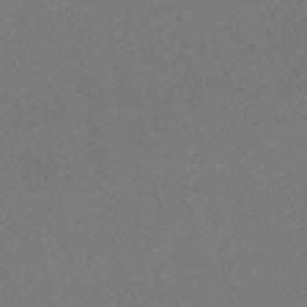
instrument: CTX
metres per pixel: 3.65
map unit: lHb
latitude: -50.5385
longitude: 81.6722
